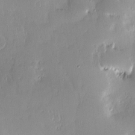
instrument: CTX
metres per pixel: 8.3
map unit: Nve
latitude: -8.1228
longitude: 172.9730
